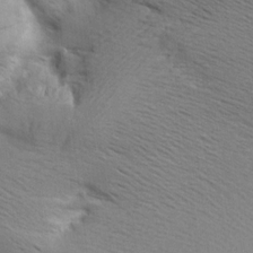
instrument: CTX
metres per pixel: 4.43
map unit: Aa
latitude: 9.7261
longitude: -142.2901
